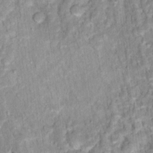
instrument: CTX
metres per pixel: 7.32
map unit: Hto
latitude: 16.4979
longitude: -36.6869
